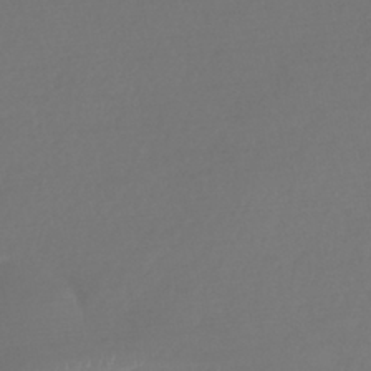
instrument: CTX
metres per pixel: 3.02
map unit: HNhu
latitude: -42.8785
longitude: 93.7100
